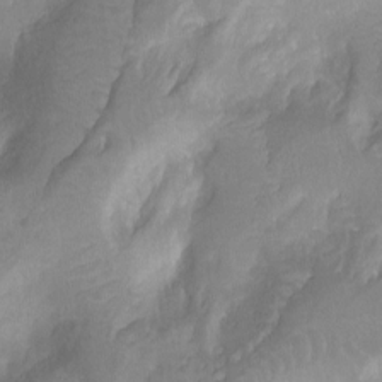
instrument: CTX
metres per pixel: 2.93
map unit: Nhu
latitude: -12.0283
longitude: -74.2523
